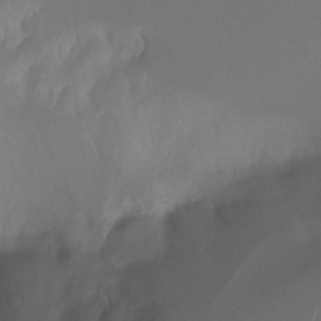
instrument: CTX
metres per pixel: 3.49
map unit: Hto
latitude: -7.4832
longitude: -50.1200
